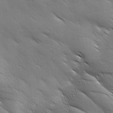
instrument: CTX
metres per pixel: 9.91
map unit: Ave
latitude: 1.8583
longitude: -114.0633
